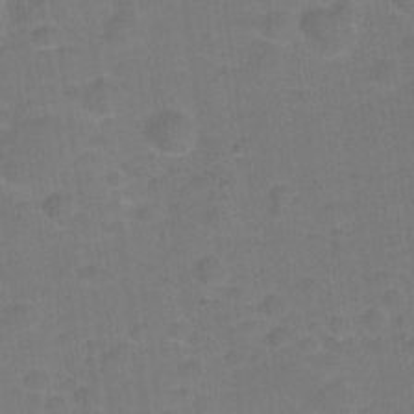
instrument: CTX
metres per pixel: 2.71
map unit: Hve
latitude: -28.3684
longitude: 93.5021
